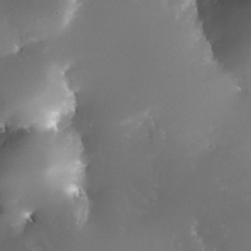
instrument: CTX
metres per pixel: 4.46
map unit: Nhe
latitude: -32.6330
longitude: -116.1200
